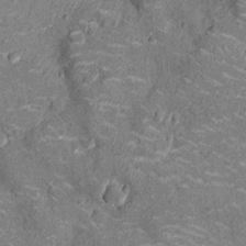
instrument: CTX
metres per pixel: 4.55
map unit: Nhu
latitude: -14.3873
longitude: -23.5749
